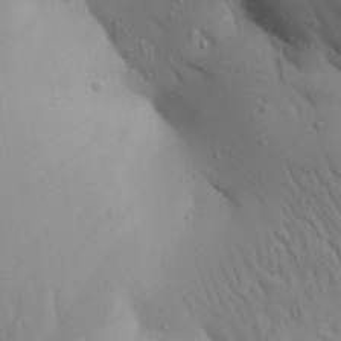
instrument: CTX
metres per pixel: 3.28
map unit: Aa
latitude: 27.4993
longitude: -148.5357
